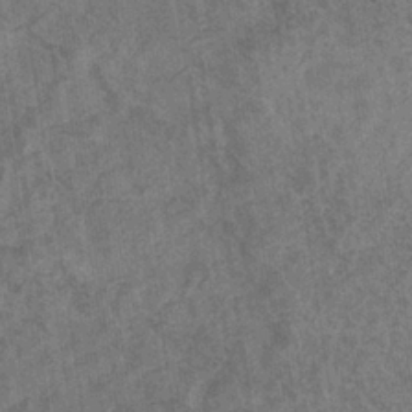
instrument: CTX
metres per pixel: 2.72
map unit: eHb
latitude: -34.8408
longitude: 76.6330
